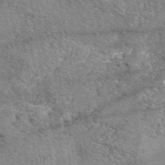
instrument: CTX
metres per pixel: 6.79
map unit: eAb
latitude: 49.8205
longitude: 108.9731
